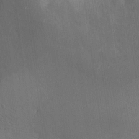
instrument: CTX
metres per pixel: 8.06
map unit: eHh
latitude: 4.3656
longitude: -69.9150
